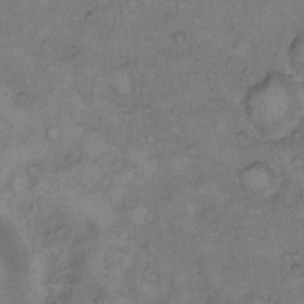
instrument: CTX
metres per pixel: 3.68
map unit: Hto
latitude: 9.5182
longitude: -60.2711
